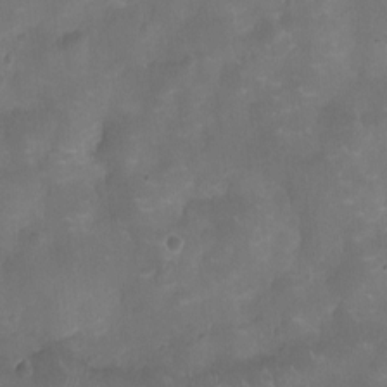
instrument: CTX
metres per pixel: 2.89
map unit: Ht
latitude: -2.7463
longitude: -19.9717
